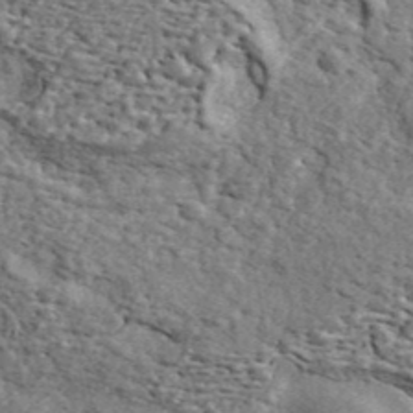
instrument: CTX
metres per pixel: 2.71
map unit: ANa
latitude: 43.9717
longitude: 45.6155
